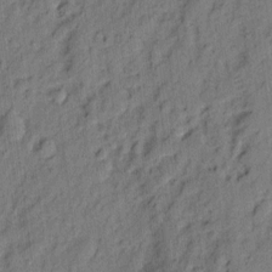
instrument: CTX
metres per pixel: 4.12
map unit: eHh
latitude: 4.2900
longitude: -77.3859
